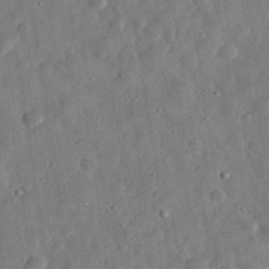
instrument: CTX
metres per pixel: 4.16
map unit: eHh
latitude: 32.8947
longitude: -75.1403
